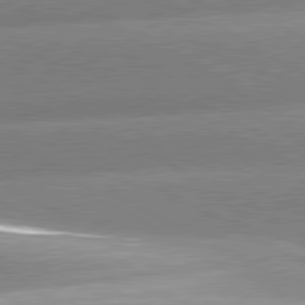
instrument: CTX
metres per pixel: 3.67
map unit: lApd
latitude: 80.9136
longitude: -155.9906
